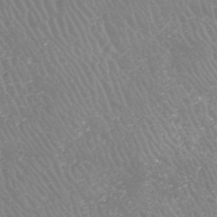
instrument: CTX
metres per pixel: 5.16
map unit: HNhu
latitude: -47.1053
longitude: 30.1039
